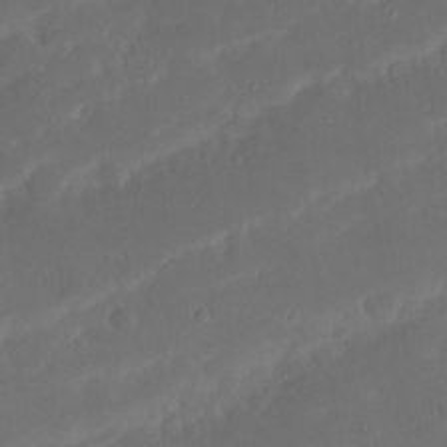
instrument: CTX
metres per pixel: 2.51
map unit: Nhu
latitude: 21.4994
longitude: -72.5357
